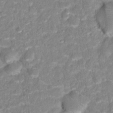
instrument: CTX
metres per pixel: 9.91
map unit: Hto
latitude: 16.6302
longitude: -37.0270
